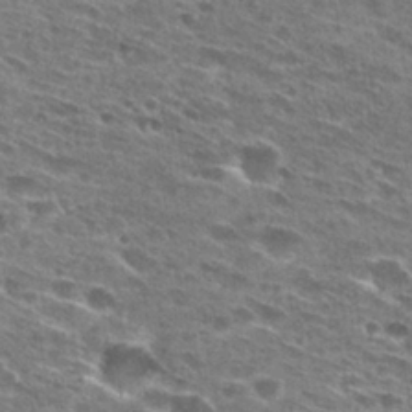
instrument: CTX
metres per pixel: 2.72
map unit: Hto
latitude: 28.0822
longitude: -45.8583
